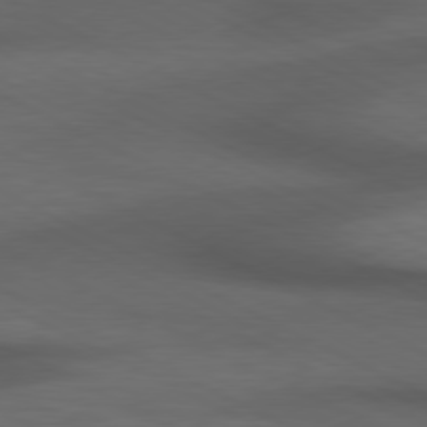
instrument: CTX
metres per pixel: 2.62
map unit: lApd
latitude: 79.3860
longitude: -120.7247
